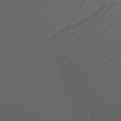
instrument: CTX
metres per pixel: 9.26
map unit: Htu
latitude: -5.1620
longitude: -88.4790
